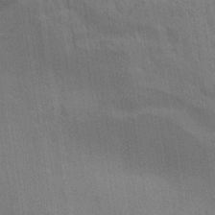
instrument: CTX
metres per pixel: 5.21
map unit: Aa
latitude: 30.5546
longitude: -139.7450
